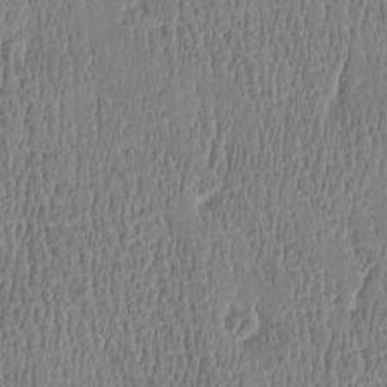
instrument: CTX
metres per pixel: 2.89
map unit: Htu
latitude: -4.9352
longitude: 175.4454
